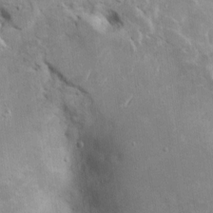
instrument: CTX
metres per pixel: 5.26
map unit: Htu
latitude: 2.7813
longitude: 142.5006
